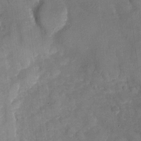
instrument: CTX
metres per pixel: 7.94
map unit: Nhu
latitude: -27.0675
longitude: -57.7071
